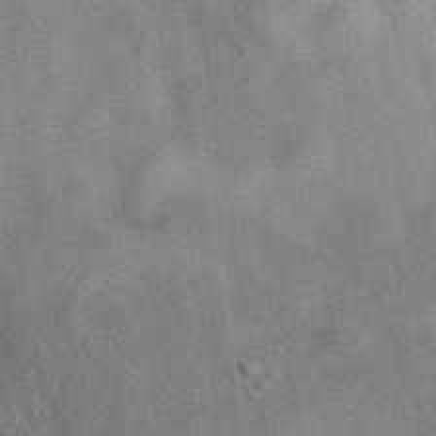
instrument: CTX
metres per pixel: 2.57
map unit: eAb
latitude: 41.4804
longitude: 102.8219
